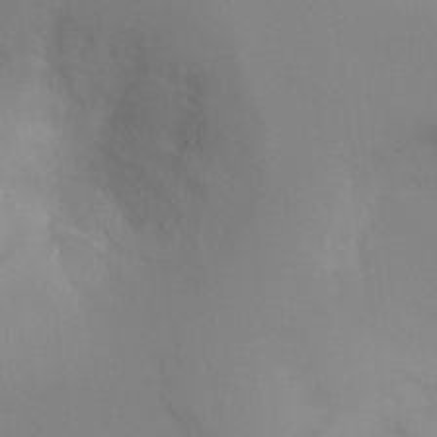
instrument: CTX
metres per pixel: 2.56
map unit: Ht
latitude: -9.3887
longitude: -31.3104
